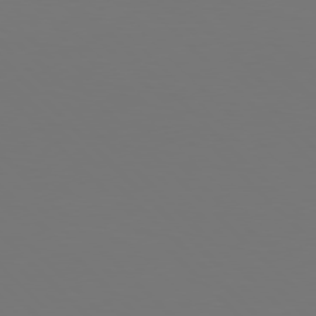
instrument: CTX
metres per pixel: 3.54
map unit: Hpe
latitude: 77.3670
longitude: -171.0458
